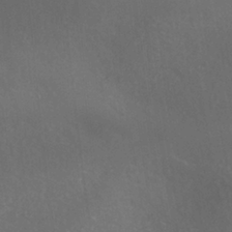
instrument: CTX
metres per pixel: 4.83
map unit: ANa
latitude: -38.8030
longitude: 96.0283
